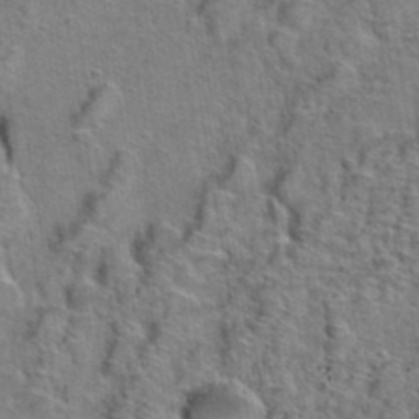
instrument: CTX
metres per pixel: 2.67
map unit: Hto
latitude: 39.0647
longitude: -44.9325
